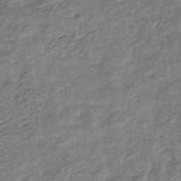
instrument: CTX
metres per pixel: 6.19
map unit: eHb
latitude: -34.4251
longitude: 79.6910
